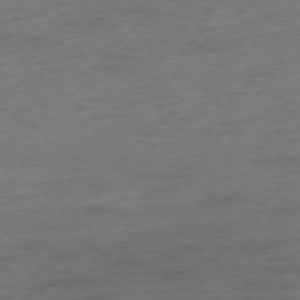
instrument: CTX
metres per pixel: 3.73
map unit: Hpe
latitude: -76.1606
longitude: -11.8961
